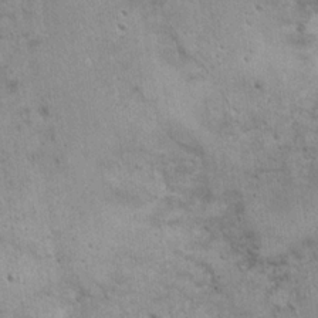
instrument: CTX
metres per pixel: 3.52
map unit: eHh
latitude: 21.6316
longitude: -60.8380
